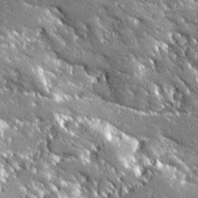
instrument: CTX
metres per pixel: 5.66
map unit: Ave
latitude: 19.9339
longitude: -136.4223
